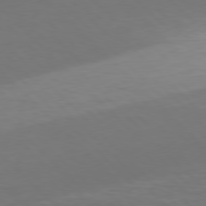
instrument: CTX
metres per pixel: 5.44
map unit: Hpe
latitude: 77.5182
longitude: -169.6505
